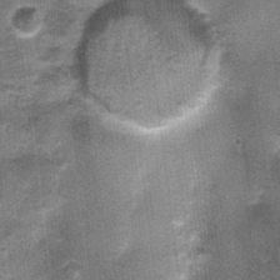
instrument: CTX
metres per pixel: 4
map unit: Nhu
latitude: 1.2348
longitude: -17.2537
